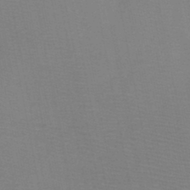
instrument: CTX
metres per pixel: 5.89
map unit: HNb
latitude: -46.3306
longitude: -47.4049
